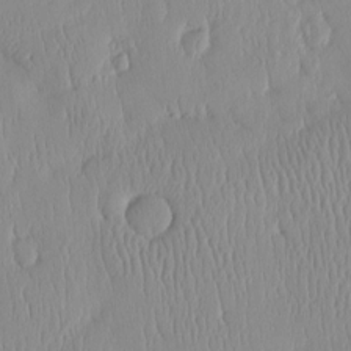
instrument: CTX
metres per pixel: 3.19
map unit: HNhu
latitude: -4.8030
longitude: 15.4644
